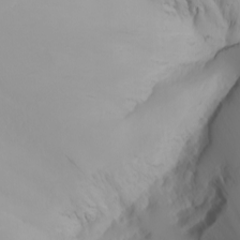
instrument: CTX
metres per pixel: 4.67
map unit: Nhu
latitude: -5.4265
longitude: -96.0444
